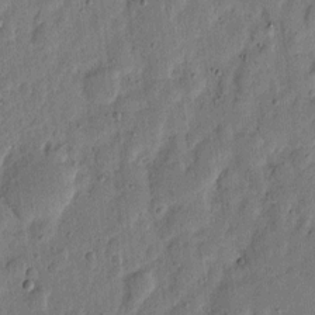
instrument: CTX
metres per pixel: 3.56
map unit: eHh
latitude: 6.3089
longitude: -71.3481
